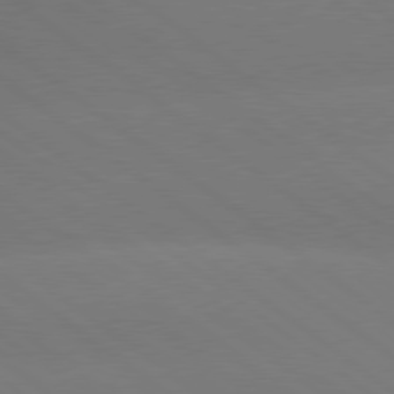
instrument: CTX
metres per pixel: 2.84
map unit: lApd
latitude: 79.3104
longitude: -150.6490
